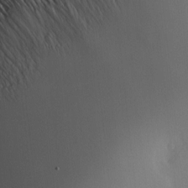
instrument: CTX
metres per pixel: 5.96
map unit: Hve
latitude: -9.4076
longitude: 175.8044
